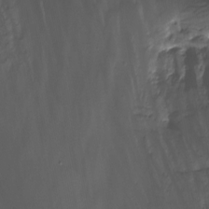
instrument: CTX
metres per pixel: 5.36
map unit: Nhu
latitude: -12.5007
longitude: -50.3467
